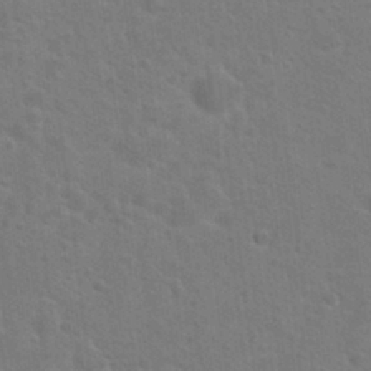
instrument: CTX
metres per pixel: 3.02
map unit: Hto
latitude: 23.0080
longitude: -47.7639
